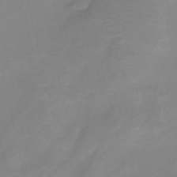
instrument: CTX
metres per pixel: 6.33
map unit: Nhu
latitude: -9.3132
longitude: -71.1025
